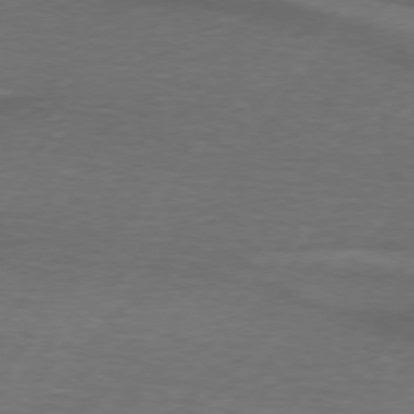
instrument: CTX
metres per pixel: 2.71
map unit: lApd
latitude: 74.5924
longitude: -78.1200
